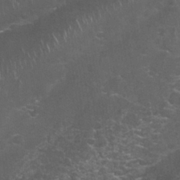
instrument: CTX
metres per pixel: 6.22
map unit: Nhu
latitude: 27.4804
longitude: -61.3481
